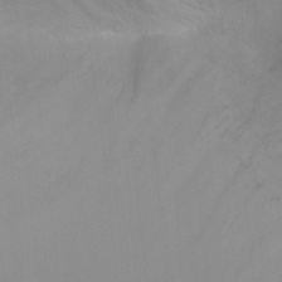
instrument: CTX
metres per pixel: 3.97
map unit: Ht
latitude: 1.3103
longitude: -21.2537
